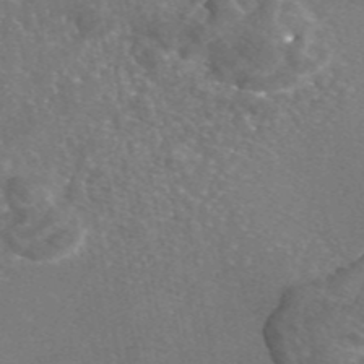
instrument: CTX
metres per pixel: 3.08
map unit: eAb
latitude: 46.5735
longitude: 110.8219
